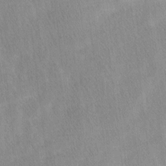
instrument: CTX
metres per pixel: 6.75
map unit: Ave
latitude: 11.5938
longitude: -106.8758
